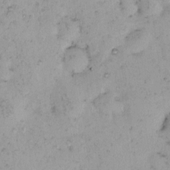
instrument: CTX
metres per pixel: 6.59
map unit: eHh
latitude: -0.2362
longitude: 18.9353
